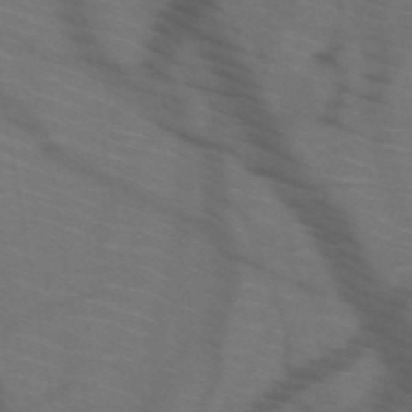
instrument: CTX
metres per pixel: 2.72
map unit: HNb
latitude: -50.5007
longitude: -44.7435
